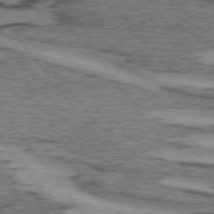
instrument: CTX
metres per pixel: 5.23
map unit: lApd
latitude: 74.3089
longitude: -76.5923
